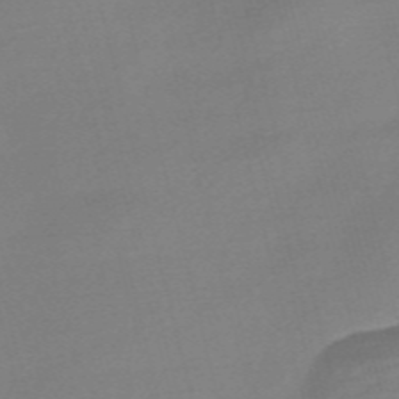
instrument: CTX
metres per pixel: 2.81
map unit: Nve
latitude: -57.0864
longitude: 62.9352
